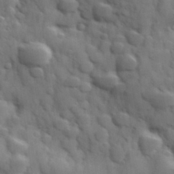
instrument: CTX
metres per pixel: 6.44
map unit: Hve
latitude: 31.5183
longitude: 150.8597
